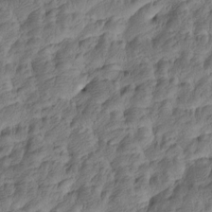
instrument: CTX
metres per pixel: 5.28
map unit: Htu
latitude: -5.0297
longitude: -177.8961
